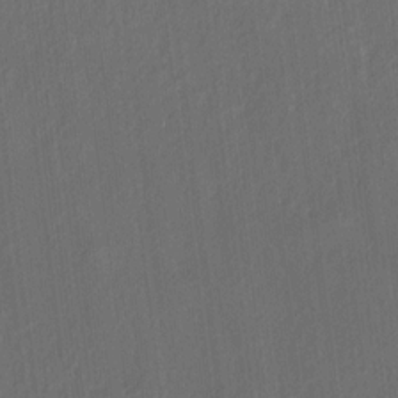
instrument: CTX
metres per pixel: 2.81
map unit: lAvf
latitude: 7.9717
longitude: 165.8234
